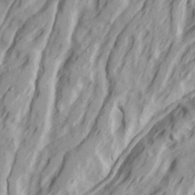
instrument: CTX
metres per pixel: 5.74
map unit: Ave
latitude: 22.4034
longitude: -132.1767
